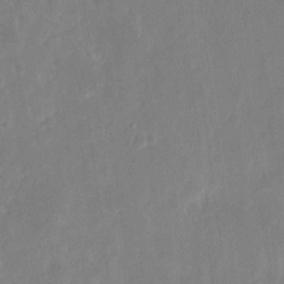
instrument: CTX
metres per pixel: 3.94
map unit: eHh
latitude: 13.6883
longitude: -72.7625
